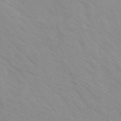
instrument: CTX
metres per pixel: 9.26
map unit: Ave
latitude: -1.5966
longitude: -112.2900
